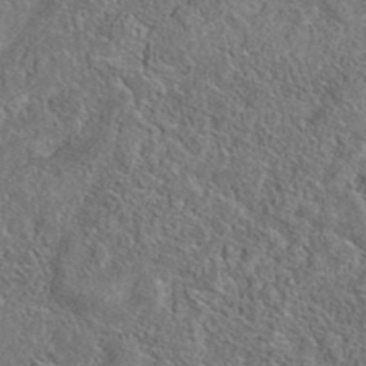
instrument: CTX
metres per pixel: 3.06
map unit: eAb
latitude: 37.3860
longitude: 112.8975
